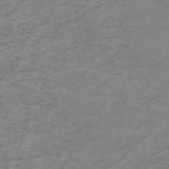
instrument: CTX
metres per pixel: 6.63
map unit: eHh
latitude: -45.2376
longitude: -30.3090
